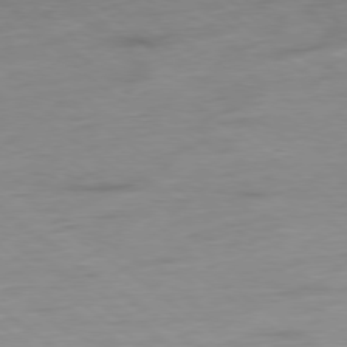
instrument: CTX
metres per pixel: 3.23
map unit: Hpe
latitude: -78.7085
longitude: -22.7813
